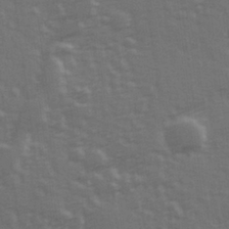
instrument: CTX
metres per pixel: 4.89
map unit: Hve
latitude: 26.5168
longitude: 146.6329
